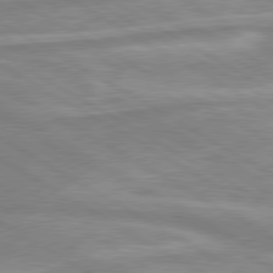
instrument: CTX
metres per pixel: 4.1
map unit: lApd
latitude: 80.1011
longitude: -173.2536
